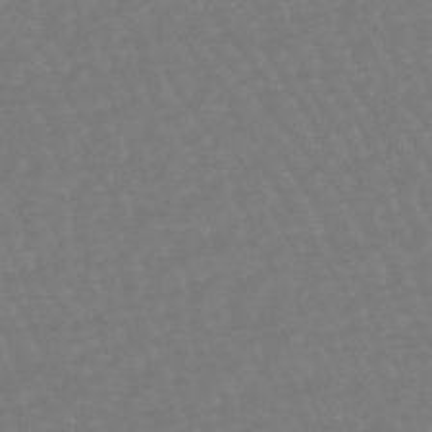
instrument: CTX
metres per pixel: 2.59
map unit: eHb
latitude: -46.3495
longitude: 81.1053
